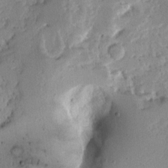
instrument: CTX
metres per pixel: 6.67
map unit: Ave
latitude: 12.8002
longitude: -138.1389
